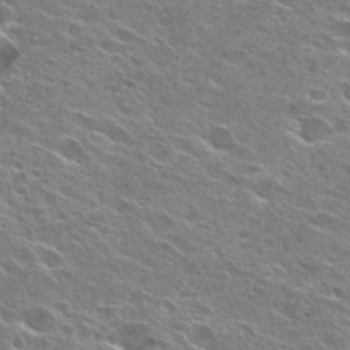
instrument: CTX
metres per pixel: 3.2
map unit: Hto
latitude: 26.8380
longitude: -44.1389
